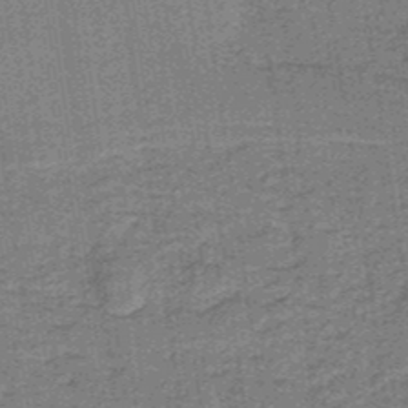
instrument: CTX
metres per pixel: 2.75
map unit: lHb
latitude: -38.0094
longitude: 57.7100
